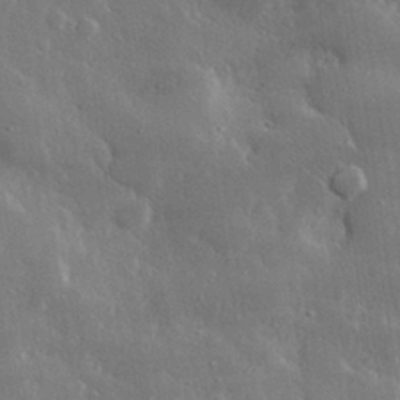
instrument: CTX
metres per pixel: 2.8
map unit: lHvf
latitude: 31.6694
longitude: -90.7624
